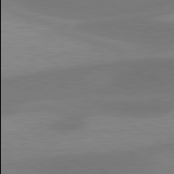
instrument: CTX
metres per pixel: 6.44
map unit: lApd
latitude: 79.9906
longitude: -89.9906
